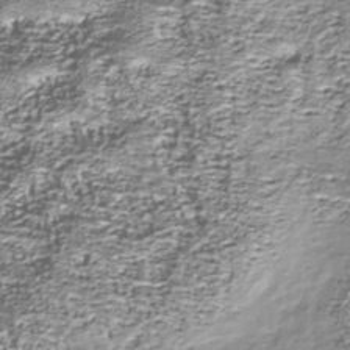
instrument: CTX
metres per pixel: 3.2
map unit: Nhu
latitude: -39.1620
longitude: -82.1011
